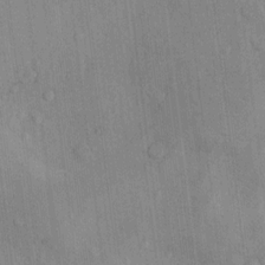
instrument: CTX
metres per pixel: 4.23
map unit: Nhu
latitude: 9.7072
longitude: -24.8002
